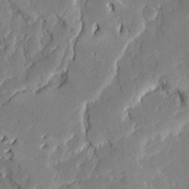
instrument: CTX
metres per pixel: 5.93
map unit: Ave
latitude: 23.3859
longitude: -129.9717
